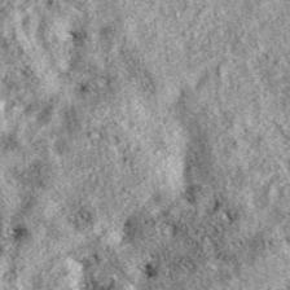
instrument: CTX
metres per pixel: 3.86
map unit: eAb
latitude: 39.2537
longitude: 111.4454
